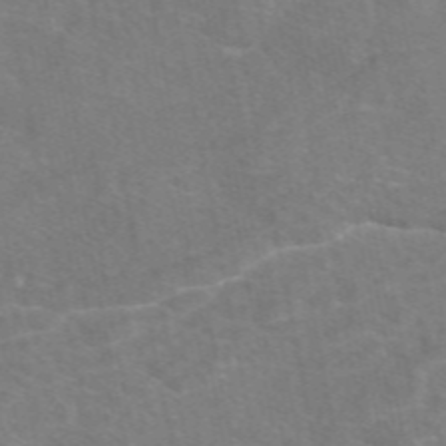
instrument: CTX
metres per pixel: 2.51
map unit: eAb
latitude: 49.3671
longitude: 120.5007
